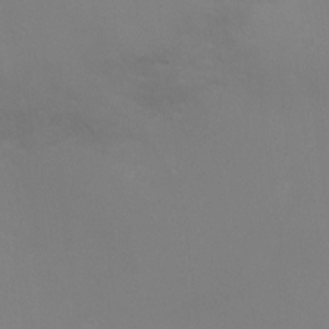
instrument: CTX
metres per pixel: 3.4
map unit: Ht
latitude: -5.0486
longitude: -18.9324
